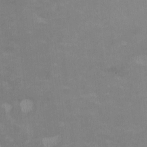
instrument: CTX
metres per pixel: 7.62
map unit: HNhu
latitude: -0.1039
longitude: -4.0255
